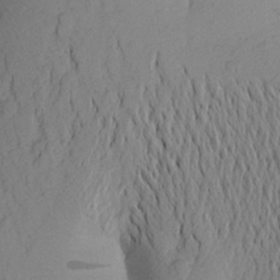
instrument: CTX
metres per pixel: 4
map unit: Aa
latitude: 25.1970
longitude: -149.2348
